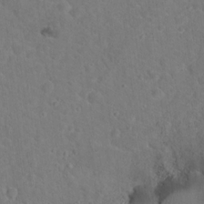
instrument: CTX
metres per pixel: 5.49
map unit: Nhu
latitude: 17.8583
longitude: -31.7261
